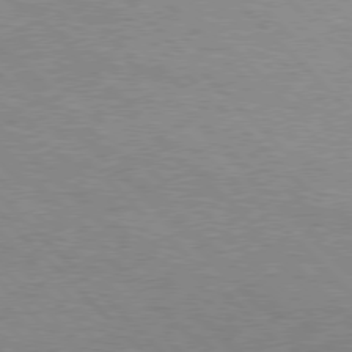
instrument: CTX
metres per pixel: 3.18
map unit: Hpe
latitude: 76.8380
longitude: -153.1592
